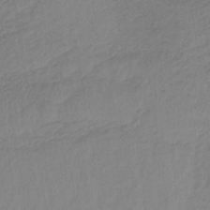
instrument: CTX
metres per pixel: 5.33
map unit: HNb
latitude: -33.8045
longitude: 64.3495
